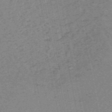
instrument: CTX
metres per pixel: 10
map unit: HNb
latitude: -54.2740
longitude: -45.2915
